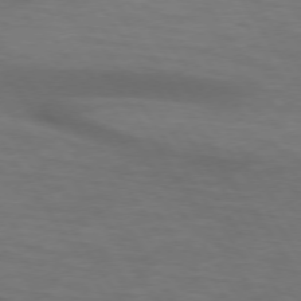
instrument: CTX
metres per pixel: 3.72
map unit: lApd
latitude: 73.9717
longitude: -52.0444
